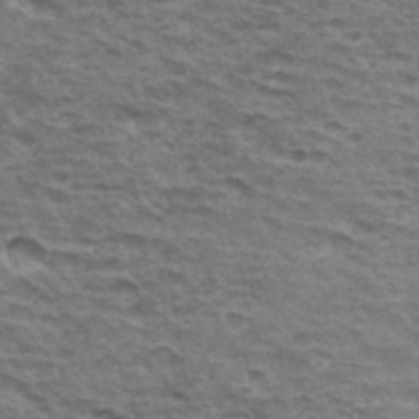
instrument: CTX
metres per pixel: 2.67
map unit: Hto
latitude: 34.4979
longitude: -43.1781
